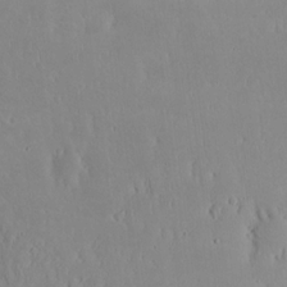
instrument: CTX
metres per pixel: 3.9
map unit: eHh
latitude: 15.8395
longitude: -73.2915
